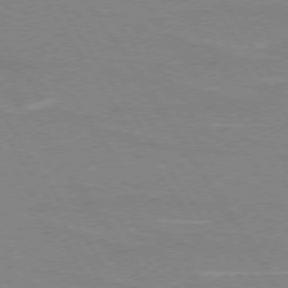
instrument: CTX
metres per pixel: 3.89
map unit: lApd
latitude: 73.6505
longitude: -56.4223
